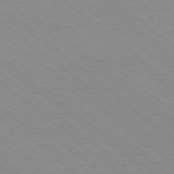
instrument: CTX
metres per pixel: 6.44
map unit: Ap
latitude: -78.7274
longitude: -64.8758
